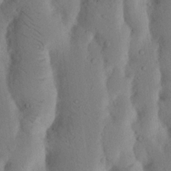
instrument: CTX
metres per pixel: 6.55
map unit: Nhu
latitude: 18.1766
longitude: -75.7261
